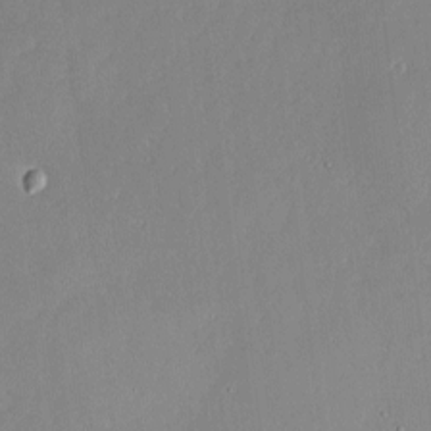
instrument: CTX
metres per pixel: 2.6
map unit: Nve
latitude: -8.0472
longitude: 172.9353
